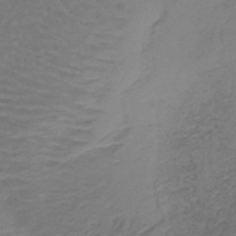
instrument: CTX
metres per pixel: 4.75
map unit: lHb
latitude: -42.2928
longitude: 65.5588
